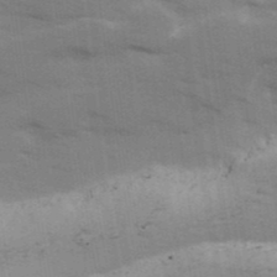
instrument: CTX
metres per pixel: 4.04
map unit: Ave
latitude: 13.2726
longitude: -102.2900
